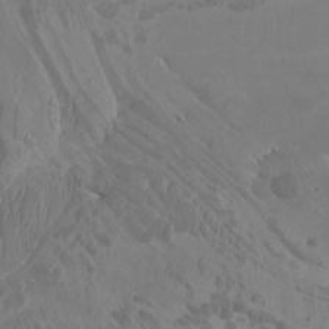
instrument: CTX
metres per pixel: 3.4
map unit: Htu
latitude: -6.7463
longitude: -75.4993
